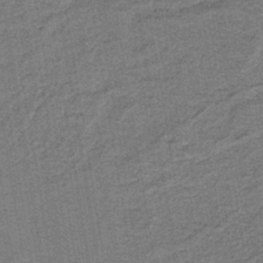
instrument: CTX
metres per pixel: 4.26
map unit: lHb
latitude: -40.9730
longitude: 55.5399
